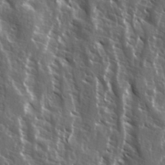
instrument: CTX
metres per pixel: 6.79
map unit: Ave
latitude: 14.9136
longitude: -133.0647
